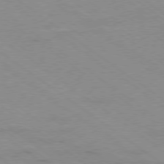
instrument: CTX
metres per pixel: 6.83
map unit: Ap
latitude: -79.2754
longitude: -99.5938
